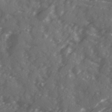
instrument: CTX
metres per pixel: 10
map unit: Ave
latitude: 19.4615
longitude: -130.6680
